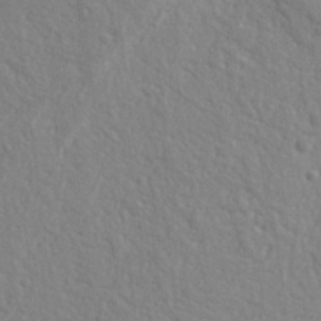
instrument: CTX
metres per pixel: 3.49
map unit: Ht
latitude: 9.5938
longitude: -77.0836
